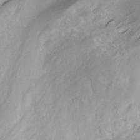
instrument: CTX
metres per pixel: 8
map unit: ANa
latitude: -38.5952
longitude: 97.8234
